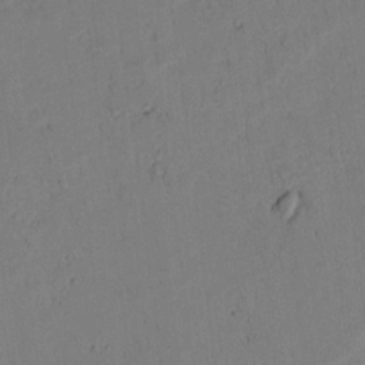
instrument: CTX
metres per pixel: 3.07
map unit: lAvf
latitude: 8.3278
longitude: 170.0094
